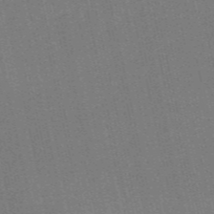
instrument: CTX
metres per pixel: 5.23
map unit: HNb
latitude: -55.6911
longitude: -42.2901
